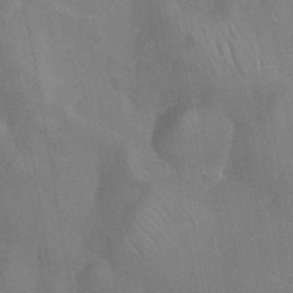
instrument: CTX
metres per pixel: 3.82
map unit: Nhu
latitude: 26.0444
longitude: -55.8583
